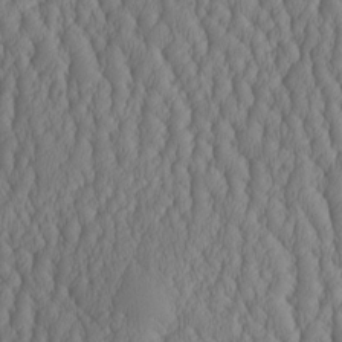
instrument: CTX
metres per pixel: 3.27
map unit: HNhu
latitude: -2.7463
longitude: 13.2943
